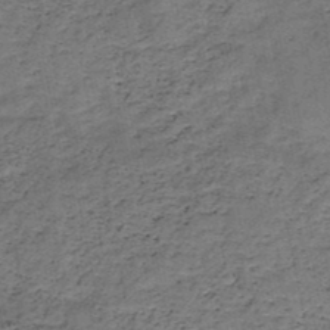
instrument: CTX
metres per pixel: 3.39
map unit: HNb
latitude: -49.2376
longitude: -39.7827
